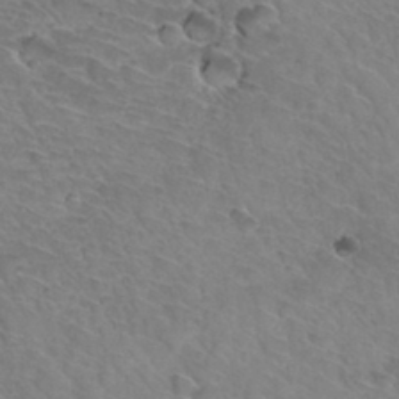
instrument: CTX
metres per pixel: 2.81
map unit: Hto
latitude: 33.9150
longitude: -46.2334
